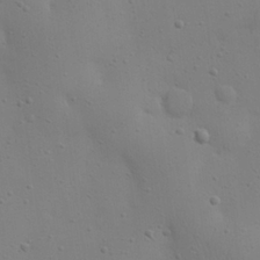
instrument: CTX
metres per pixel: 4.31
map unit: eHh
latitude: 24.3278
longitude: -69.6316
